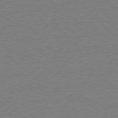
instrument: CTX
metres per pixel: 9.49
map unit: Ap
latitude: -78.8030
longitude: -82.1766
